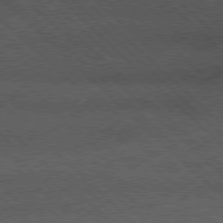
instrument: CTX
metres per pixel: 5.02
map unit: Hpe
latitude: 77.2348
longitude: -153.8017
